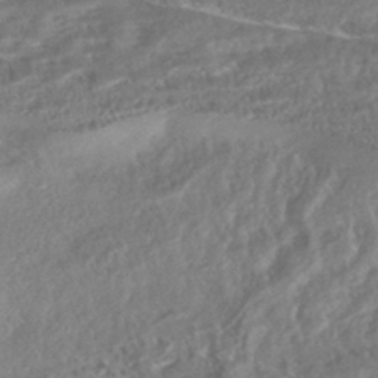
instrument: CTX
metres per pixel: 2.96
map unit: HNhu
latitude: -43.3887
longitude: 100.2172
